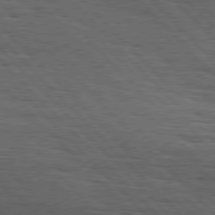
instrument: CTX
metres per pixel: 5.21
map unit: Hpe
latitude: 77.4993
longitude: -126.6869
